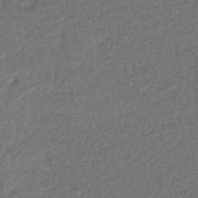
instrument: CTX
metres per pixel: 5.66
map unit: lHb
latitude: -38.9164
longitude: 68.8219
